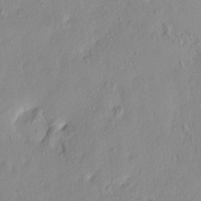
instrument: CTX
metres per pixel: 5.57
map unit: HNhu
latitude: 6.5735
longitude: -2.5545
